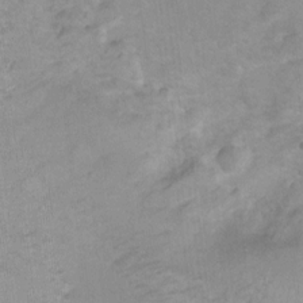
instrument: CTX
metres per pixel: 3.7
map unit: Hto
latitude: 6.8569
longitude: -36.6491
